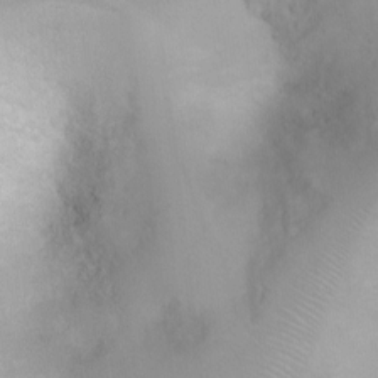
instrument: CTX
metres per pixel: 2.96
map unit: Nhu
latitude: 3.4804
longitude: -24.7435
